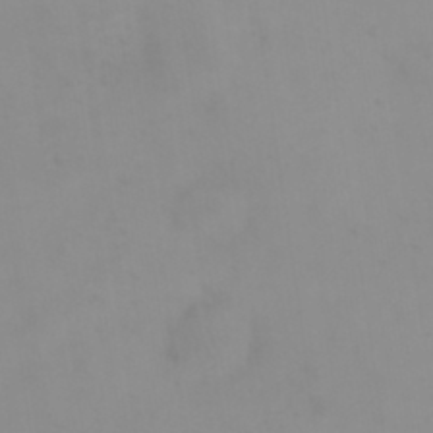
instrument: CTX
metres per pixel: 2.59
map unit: eHh
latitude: 23.7827
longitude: -65.3104
